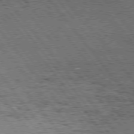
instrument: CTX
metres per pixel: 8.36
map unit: Hpe
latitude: 75.3293
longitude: -139.7827
